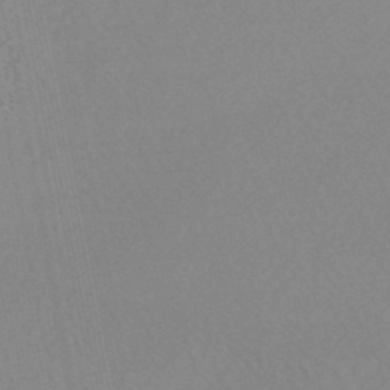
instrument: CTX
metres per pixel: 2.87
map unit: HNhu
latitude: -48.9164
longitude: 99.2754
